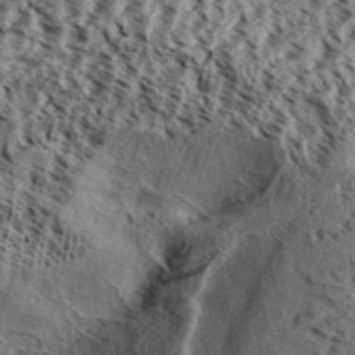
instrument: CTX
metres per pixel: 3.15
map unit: Aa
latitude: 32.3467
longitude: -137.1970
